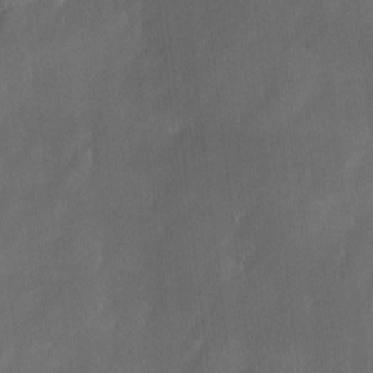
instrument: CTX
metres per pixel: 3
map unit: Ave
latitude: -0.6141
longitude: -113.3104
